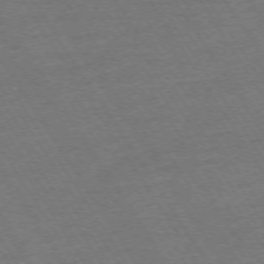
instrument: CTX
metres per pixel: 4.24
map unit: Ap
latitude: -73.8989
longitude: -84.7624
